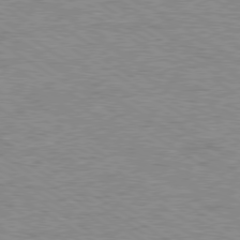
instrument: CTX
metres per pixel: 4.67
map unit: Ap
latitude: -80.1039
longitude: -88.2145
